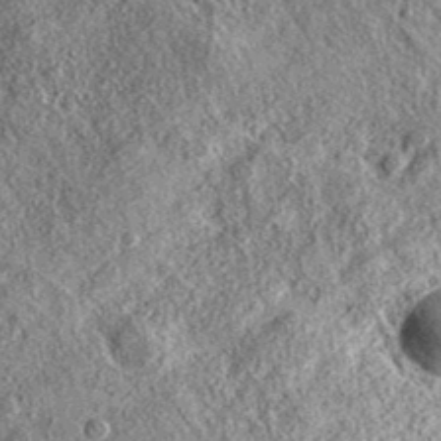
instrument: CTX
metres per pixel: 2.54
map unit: eAb
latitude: 37.1970
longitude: 109.5777
